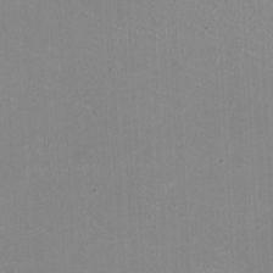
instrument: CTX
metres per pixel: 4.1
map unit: HNhu
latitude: -1.5777
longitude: -1.3859
